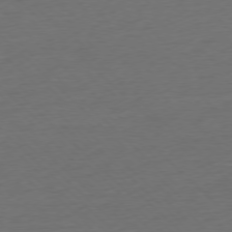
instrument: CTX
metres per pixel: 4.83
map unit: Ap
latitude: -77.1998
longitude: -91.8016
